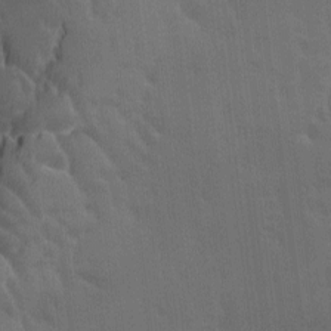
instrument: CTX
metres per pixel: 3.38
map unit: Ave
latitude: -7.3131
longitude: -122.4034
